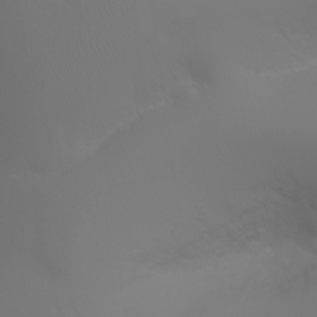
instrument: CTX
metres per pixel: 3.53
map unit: Nhu
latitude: -7.0675
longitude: -79.4427
